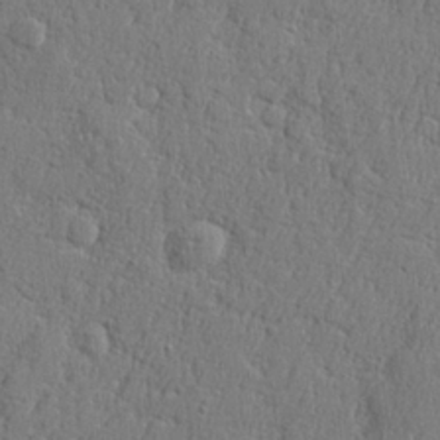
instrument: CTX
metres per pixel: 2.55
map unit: lHvf
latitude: 23.4804
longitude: 141.4454
